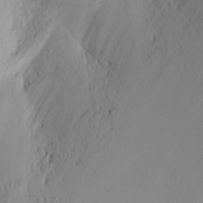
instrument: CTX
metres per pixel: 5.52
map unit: Nhu
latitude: -4.4440
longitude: -91.7828
